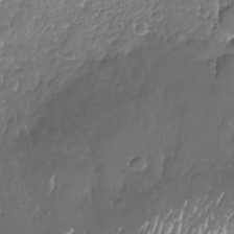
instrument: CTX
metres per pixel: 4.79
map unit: Nhu
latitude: -18.5196
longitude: -58.0633
